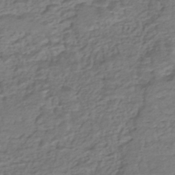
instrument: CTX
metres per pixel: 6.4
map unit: HNhu
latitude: -43.2753
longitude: 101.5021
